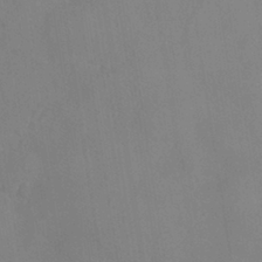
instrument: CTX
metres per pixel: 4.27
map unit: ANa
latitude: -39.4644
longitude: 95.8989
